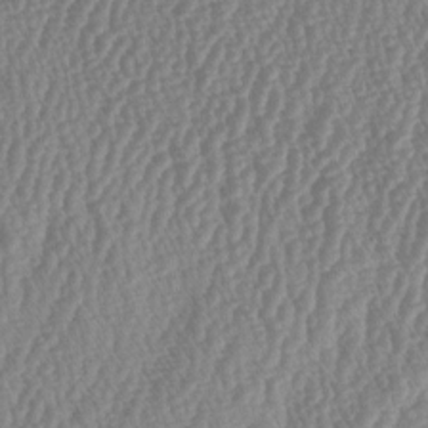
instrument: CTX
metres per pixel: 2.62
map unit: lAa
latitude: -5.6910
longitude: -130.0822
